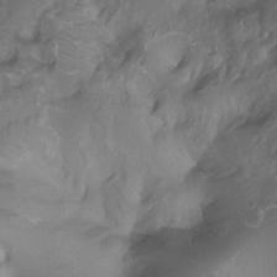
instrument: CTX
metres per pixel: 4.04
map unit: Ht
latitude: 4.0255
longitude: -20.4979
